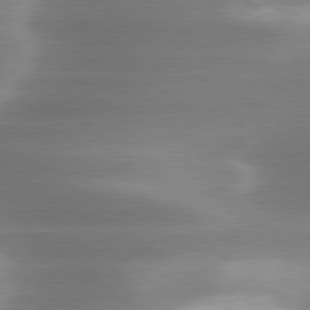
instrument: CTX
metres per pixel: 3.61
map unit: lApd
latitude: 79.7828
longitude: -116.8947
